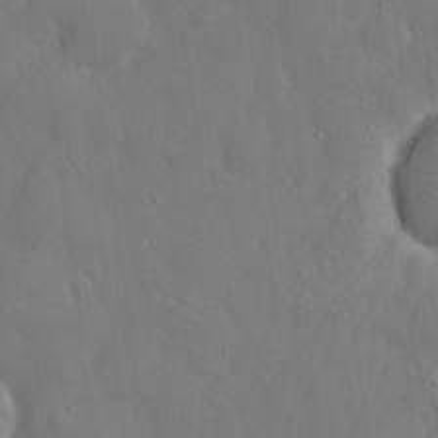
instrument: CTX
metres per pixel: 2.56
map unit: eHh
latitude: 7.9150
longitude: -68.7057
